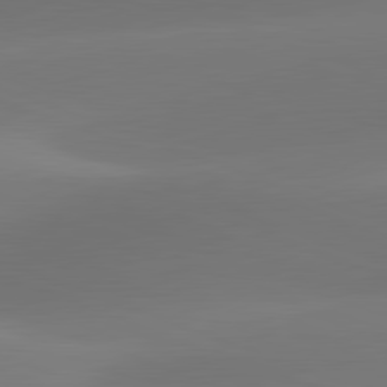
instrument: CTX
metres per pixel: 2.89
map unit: lApd
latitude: 81.7827
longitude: -163.3293
